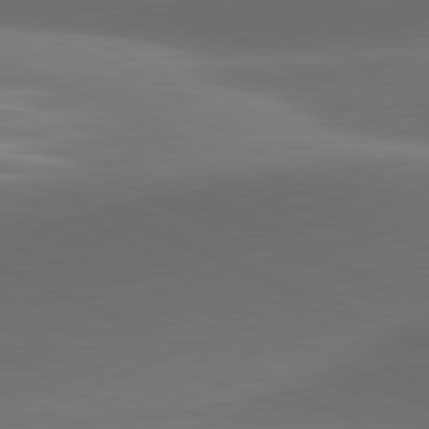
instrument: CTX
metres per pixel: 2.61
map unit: lApd
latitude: 81.4237
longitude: 133.1998
